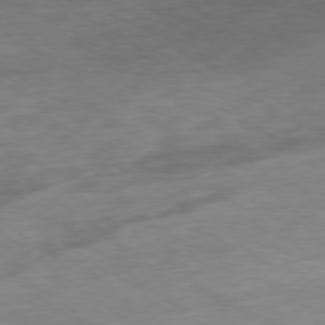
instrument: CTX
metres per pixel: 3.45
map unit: Ap
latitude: -78.8597
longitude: -77.7071
